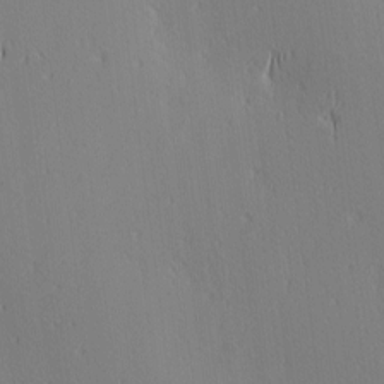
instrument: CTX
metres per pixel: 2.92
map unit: Ave
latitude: 2.9891
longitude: -114.3845
